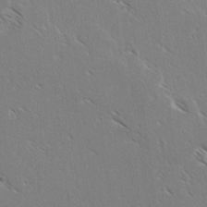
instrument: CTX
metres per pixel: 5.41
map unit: lAvf
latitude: -3.4832
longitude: -113.3482
